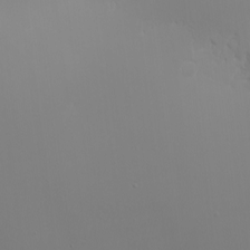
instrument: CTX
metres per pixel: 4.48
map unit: eHh
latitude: -5.5021
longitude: -86.6301
